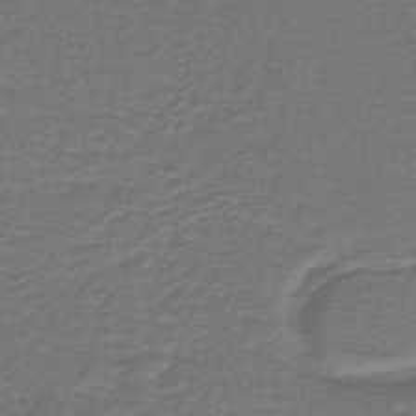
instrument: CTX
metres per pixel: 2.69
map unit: lHb
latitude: -43.9178
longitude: 56.7274
